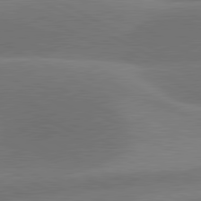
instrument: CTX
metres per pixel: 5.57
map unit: lApd
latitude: 80.9892
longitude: 124.8597
